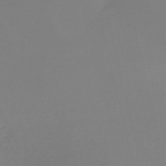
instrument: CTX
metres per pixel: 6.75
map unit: lHb
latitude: -45.8233
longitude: 64.0661
